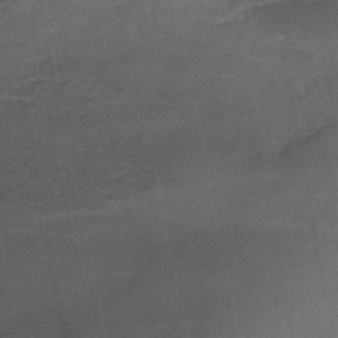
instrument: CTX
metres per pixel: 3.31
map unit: HNb
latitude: -47.1053
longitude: -36.0444
